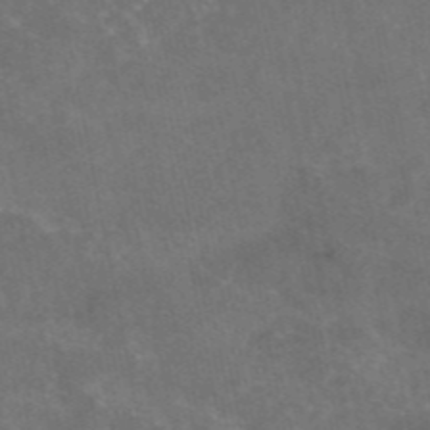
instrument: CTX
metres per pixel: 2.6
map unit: eAb
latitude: 46.7624
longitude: 124.2173
